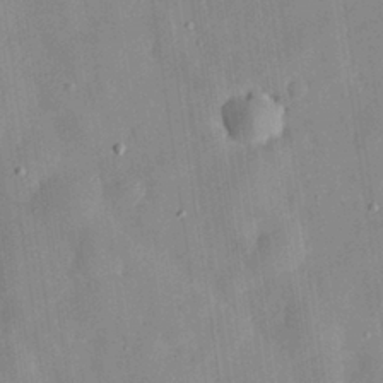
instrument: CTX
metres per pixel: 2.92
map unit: eHh
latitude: 29.4426
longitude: -74.8002
